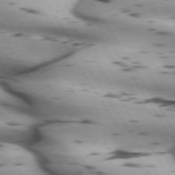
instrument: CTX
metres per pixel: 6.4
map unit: lApd
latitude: 72.1767
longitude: -53.1025
